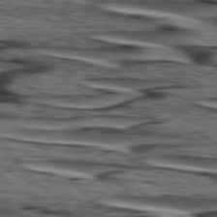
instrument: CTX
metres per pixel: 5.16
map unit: lApd
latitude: 76.3467
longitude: -80.0822
